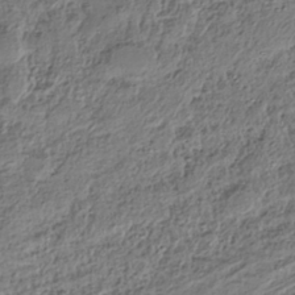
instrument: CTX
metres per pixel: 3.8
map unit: HNhu
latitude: -39.0487
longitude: 107.3888
